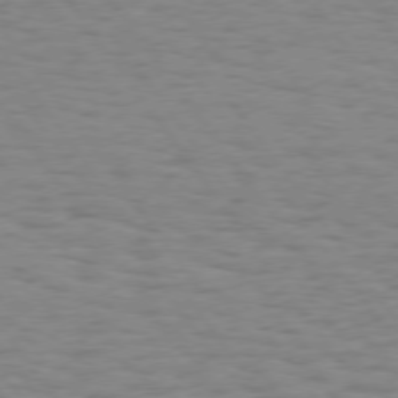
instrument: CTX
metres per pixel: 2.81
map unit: Hpe
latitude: 74.6113
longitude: -136.4790
